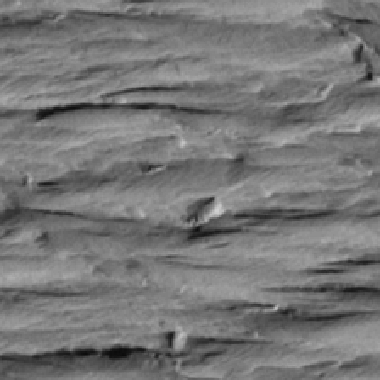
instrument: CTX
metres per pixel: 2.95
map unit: Aa
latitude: 8.7624
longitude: -138.3656
